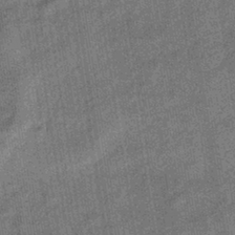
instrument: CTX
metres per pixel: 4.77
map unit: HNhu
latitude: -41.6155
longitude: 90.8408
